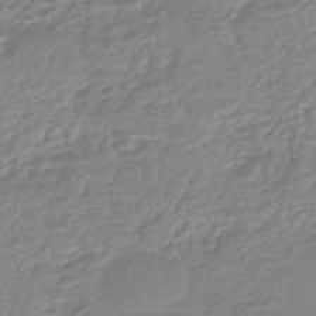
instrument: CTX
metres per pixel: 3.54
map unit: eHb
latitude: -45.4077
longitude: 89.8611
